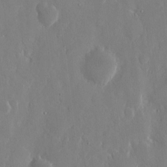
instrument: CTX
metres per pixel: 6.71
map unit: eHh
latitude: 12.4412
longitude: -71.2537
